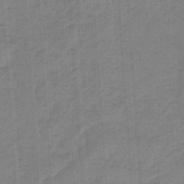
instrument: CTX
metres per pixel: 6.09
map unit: eHb
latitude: -46.3306
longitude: 83.5966
